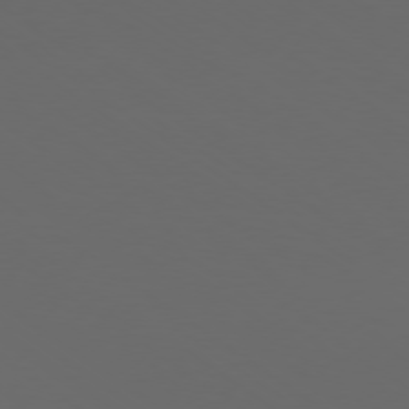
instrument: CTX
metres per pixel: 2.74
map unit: Ap
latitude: -78.9352
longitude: -93.3859
